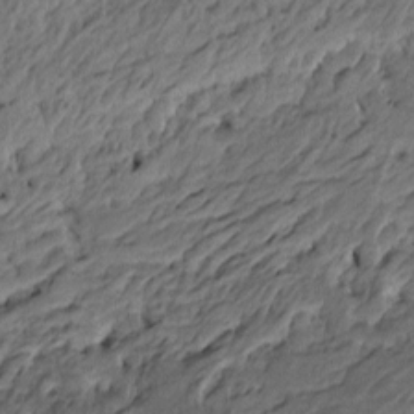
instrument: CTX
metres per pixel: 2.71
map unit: Htu
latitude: -6.5951
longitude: -179.5183
